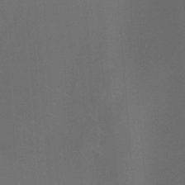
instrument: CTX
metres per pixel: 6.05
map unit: Htu
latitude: -13.2376
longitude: -71.5182
